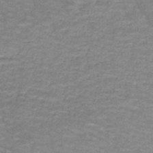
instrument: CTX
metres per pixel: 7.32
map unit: lHb
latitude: -41.2187
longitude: 55.9556
